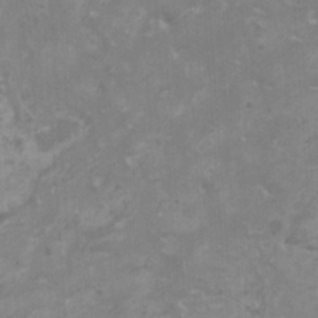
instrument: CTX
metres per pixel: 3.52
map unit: HNhu
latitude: 1.8394
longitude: -2.4412
